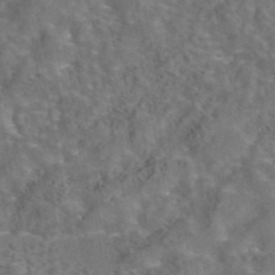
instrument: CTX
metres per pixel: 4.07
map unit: eAb
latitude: 43.8017
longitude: 108.2739
